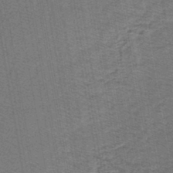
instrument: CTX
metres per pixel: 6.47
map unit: lHb
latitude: -43.9556
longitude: 62.5196
